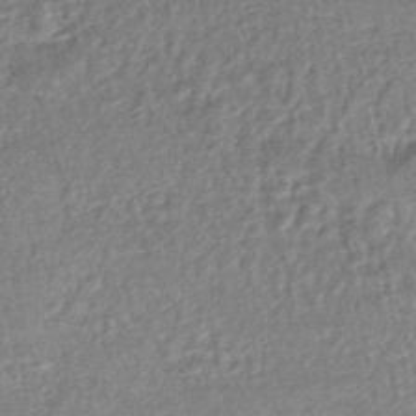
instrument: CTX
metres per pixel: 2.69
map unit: HNhu
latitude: -47.7099
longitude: 102.3684
